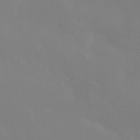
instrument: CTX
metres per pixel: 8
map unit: Htu
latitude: -15.3699
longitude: -48.0444
